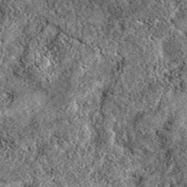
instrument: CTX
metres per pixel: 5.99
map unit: eAb
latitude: 38.1011
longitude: 111.5966
